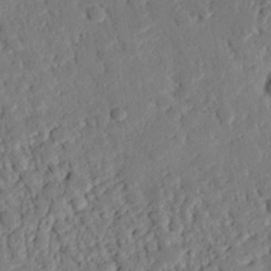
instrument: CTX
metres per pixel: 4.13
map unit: eHh
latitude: 25.9906
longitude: -80.8002
